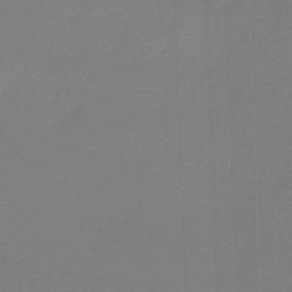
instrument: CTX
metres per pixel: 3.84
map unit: lHb
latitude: -45.8989
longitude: 63.7855
